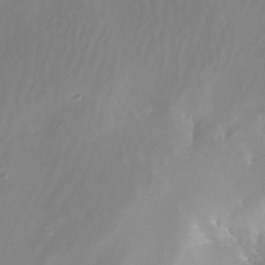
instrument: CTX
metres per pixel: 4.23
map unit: Nhe
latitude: -31.7855
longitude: -116.3089
